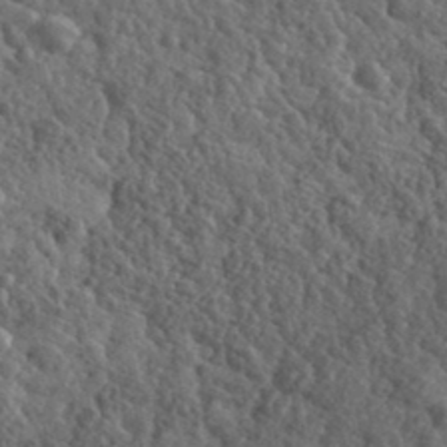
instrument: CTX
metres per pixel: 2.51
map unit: eHh
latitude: 35.8205
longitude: -79.7072
